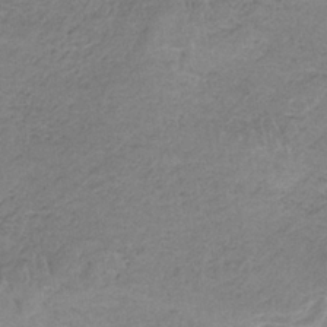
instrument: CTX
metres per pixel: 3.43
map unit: HNb
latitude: -34.7463
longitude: 58.5573
